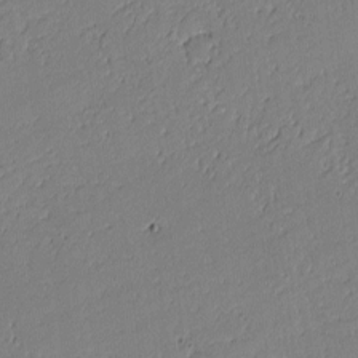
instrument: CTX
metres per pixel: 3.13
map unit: lAvf
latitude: -1.7856
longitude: -108.4412
